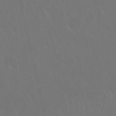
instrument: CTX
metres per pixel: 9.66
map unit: Nhu
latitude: 27.9906
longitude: -61.8583
